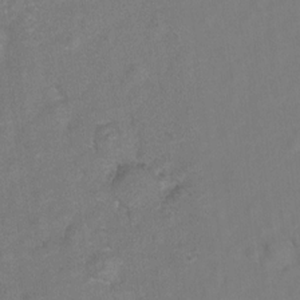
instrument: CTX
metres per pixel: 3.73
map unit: Hto
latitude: 6.9325
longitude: -31.3860
